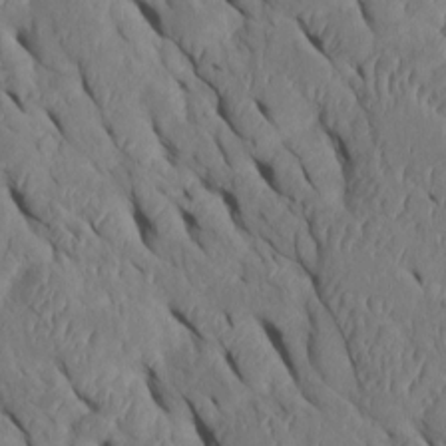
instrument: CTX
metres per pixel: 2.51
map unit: Htu
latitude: 0.8758
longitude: 148.6519
